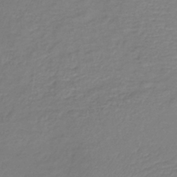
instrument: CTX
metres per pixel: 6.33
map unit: lHb
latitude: -41.5966
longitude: 74.4251
